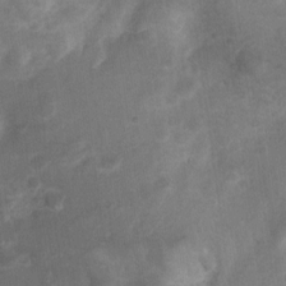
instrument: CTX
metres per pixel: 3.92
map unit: Ht
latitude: 4.9892
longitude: -30.5168
